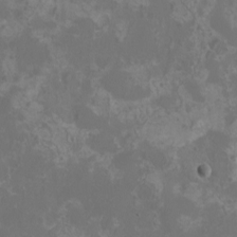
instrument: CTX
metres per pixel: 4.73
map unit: eHh
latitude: -6.7085
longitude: -77.4804
